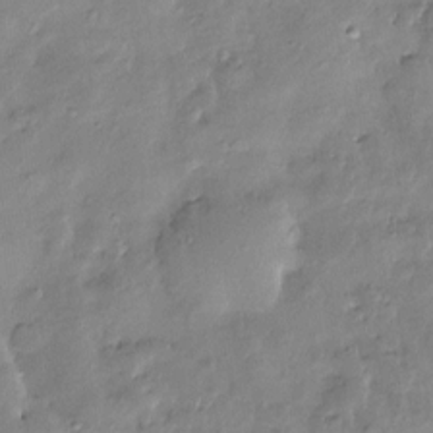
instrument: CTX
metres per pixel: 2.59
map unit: Htu
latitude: -9.3132
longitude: 176.6707
